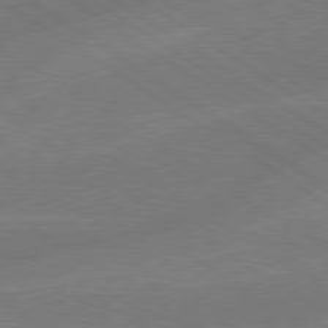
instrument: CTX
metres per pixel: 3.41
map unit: lApd
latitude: 79.1970
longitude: -143.4616
